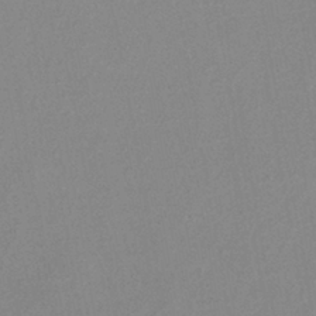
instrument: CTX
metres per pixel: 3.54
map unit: eHh
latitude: -40.8597
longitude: 120.2550
